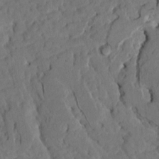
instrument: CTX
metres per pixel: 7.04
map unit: HNhu
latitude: 5.7072
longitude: -5.3482
